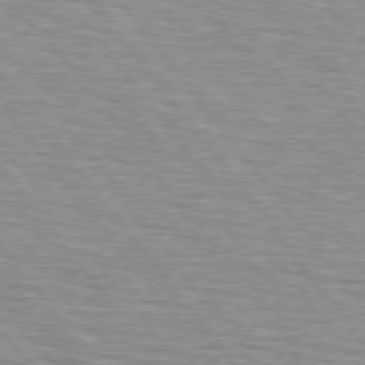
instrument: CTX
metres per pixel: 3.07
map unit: lApd
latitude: 75.2537
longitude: -75.9906
